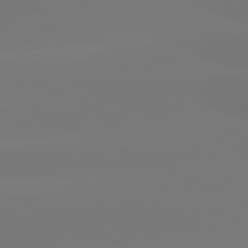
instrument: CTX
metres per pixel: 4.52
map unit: lApd
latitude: 81.4993
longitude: -148.7813
